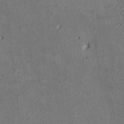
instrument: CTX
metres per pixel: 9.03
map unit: Htu
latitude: 2.7813
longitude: 148.1228
